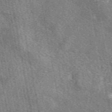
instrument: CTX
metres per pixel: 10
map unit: eAb
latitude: 50.3089
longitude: 115.2943
